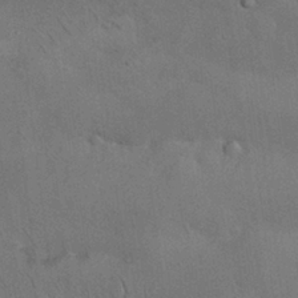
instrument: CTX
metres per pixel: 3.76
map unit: Nhu
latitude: 26.2901
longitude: -71.3670
